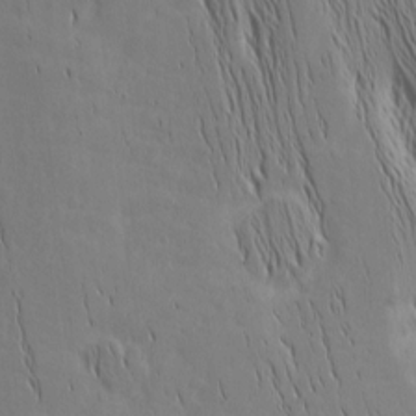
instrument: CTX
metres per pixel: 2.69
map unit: Nhu
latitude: -4.9352
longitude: -151.8583
